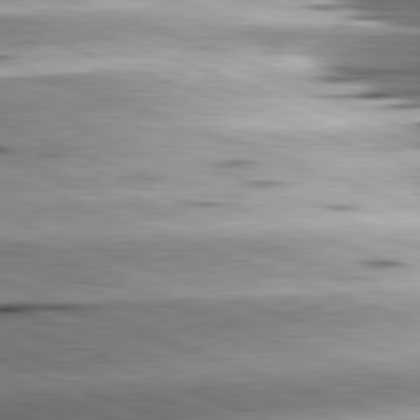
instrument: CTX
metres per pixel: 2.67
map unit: lApd
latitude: 81.5749
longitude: -151.7071
